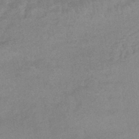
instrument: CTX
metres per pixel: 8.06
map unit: HNhu
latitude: -44.5763
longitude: 90.6708
